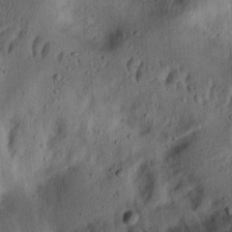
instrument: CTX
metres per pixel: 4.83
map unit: Ht
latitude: 13.9339
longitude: -74.4034
